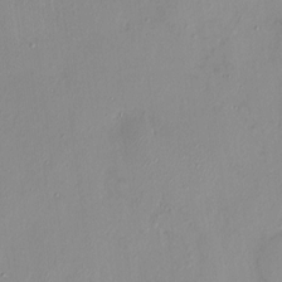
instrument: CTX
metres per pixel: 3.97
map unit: HNhu
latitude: 6.9325
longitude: 1.2754
